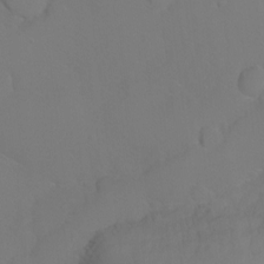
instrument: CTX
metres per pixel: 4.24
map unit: Ht
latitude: -7.2943
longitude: -29.6505
